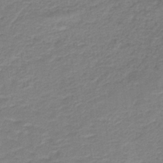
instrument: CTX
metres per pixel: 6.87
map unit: HNb
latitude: -40.6896
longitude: 51.1431
